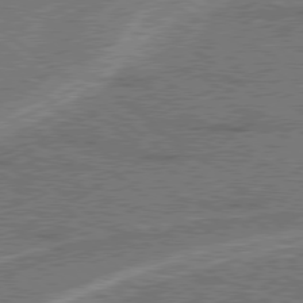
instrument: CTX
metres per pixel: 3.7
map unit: Hpe
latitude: 78.3656
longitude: -158.7624
